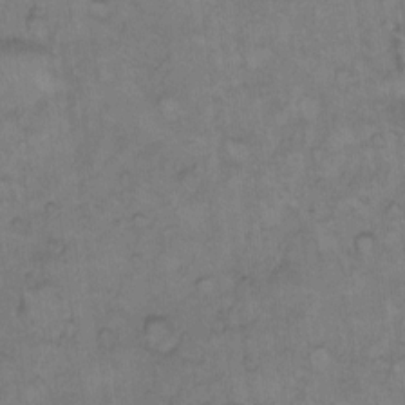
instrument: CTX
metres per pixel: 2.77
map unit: Hto
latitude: 7.6316
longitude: -60.8380
